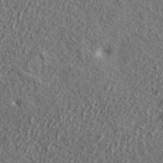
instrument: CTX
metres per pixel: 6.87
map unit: lHvf
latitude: 42.5168
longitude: -88.5924
